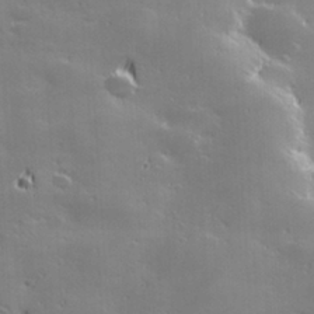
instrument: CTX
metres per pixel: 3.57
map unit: Hve
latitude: 28.2900
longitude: 144.5763
